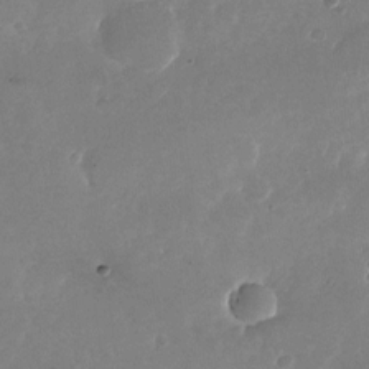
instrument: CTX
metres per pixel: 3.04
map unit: Nhu
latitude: -26.0472
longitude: -72.7625
